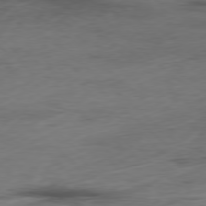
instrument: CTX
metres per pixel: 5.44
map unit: Hpe
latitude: -78.5007
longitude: 15.3888
